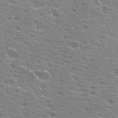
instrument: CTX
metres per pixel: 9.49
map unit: Hto
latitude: 21.3104
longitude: -40.1766
